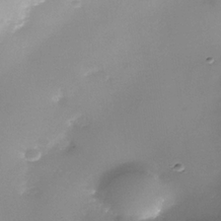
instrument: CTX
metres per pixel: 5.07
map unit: Nhe
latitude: -37.2942
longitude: -112.3656
